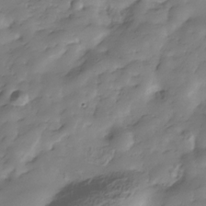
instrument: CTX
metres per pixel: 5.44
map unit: Hve
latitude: -30.8786
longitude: 90.3118
